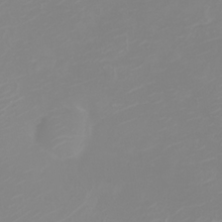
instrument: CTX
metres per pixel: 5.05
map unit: Ht
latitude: -2.9541
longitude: -62.0633
